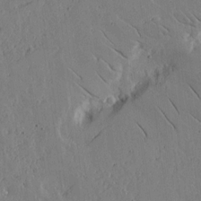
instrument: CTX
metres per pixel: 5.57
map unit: lAvf
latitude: 15.6505
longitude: -125.7449
